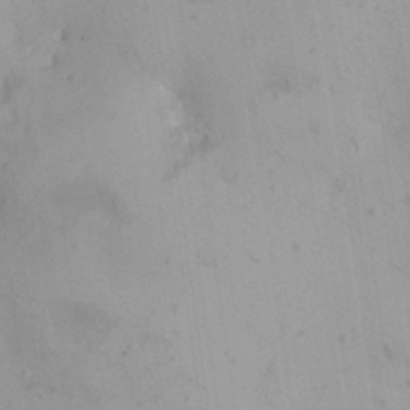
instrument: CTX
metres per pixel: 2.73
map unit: HNhu
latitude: 7.6316
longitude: -0.7246
